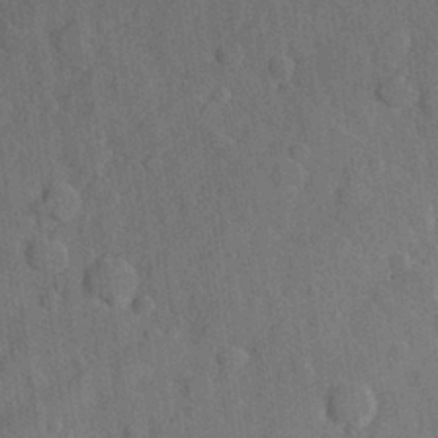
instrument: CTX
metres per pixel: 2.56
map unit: Hve
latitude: 24.7057
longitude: 148.6519
